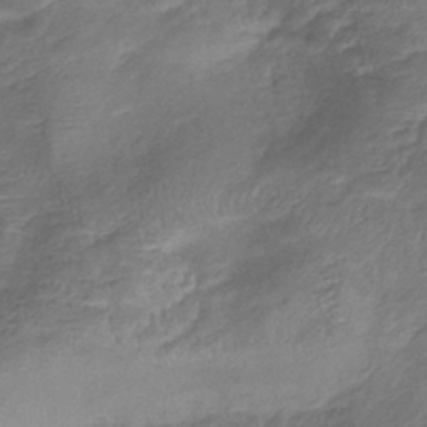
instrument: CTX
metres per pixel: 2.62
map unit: lHb
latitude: -39.5210
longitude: 75.4644
